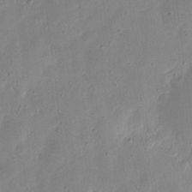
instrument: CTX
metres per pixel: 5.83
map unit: eHh
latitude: 7.8205
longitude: -71.9339
